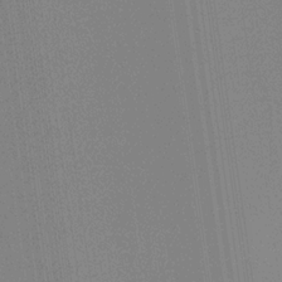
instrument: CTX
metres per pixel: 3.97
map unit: eHb
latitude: -30.4818
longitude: 63.2565
